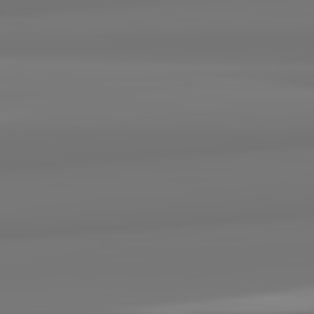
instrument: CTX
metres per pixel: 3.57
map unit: lApd
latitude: 82.3089
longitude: 170.9731
